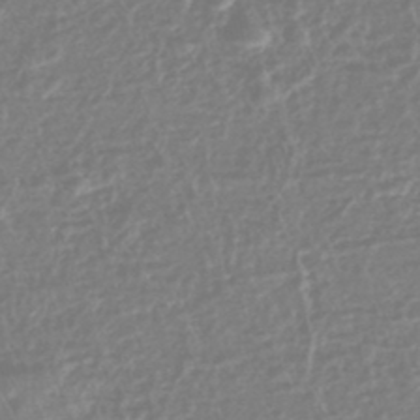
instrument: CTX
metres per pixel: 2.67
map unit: eHh
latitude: -45.5210
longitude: -29.2348
